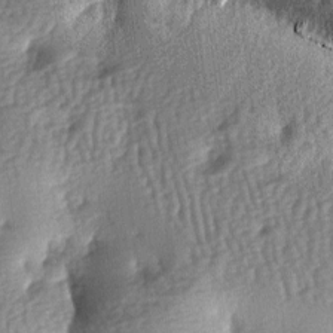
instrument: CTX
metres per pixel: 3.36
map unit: lAa
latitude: -7.8800
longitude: -127.8017
